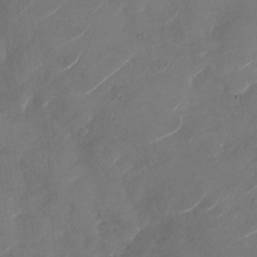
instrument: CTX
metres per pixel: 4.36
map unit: Nhu
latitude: -28.3684
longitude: -73.1781
